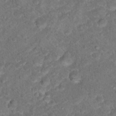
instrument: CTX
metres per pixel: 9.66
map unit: Hto
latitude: 17.6316
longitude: -37.4616
